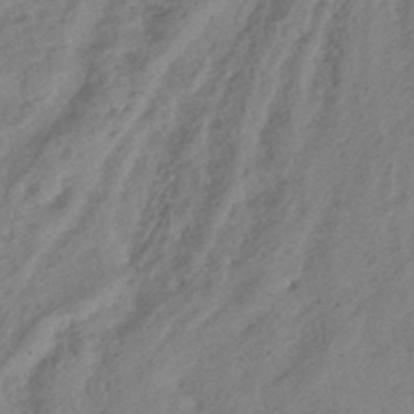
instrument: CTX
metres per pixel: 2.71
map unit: eHb
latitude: -42.8785
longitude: 85.2376
